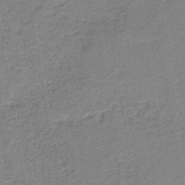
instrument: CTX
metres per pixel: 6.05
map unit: HNb
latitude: -40.2550
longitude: 50.5196
